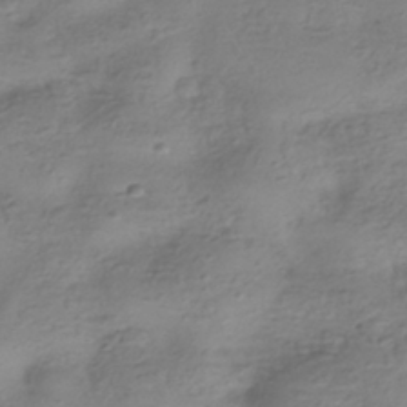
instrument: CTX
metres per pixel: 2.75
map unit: HNhu
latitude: -41.1242
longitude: 99.6155
